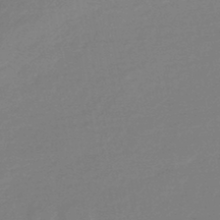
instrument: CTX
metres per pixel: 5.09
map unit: HNhu
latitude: -44.7841
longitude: 90.1228
